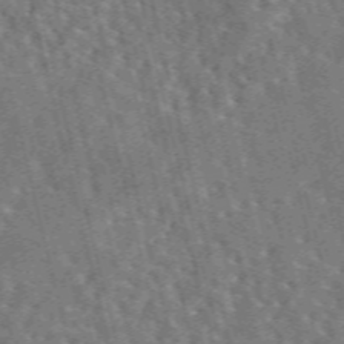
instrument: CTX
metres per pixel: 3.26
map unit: eAb
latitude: 44.8002
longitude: 111.1620
